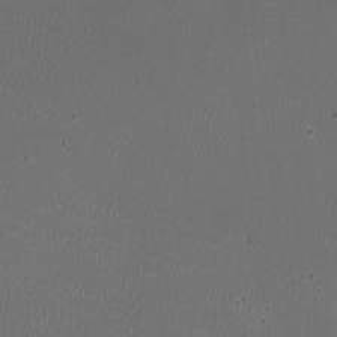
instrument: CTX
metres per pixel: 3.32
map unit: HNhu
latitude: -2.8785
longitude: -2.8191
